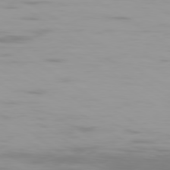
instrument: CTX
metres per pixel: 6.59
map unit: Ap
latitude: -79.9178
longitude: -103.1214
